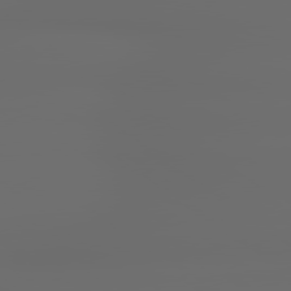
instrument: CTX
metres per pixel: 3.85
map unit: lApd
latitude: 79.4427
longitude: -139.0458
